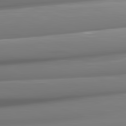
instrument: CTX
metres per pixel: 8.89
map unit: lApd
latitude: 81.9528
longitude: -148.3467
